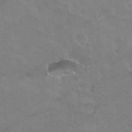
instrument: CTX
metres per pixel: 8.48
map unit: Hto
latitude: 37.8017
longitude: -41.5560
